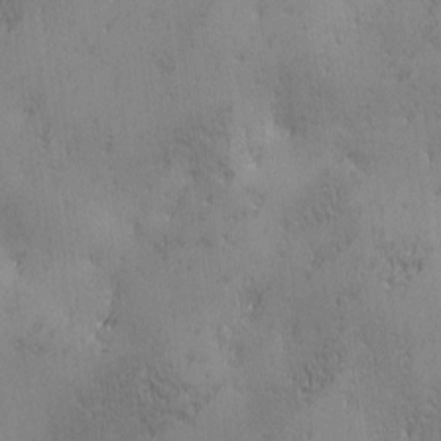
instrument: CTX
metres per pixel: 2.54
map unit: Ave
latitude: 2.3845
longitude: -112.0444
